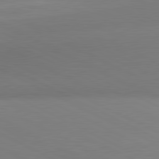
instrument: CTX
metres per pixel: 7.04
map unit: lApd
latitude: 80.9892
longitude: 134.3684
